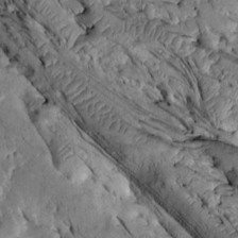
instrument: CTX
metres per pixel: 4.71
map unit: Htu
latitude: -2.4251
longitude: 150.5573
